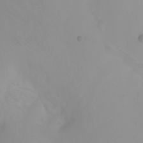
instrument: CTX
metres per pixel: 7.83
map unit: Ht
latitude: -2.2361
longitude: -62.0255
